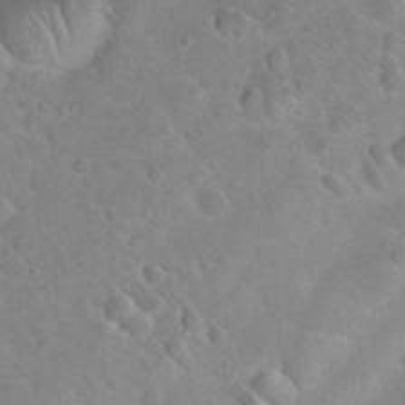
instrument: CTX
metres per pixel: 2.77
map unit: Hto
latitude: 20.3845
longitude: -49.8394
